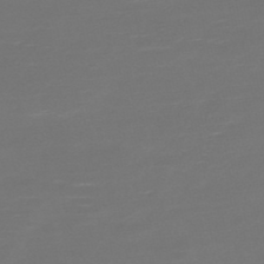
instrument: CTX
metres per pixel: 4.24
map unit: HNb
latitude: -47.7855
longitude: -44.6301
